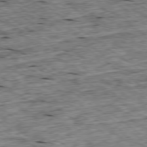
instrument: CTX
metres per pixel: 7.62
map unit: Ap
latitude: -79.0297
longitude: -87.7072
